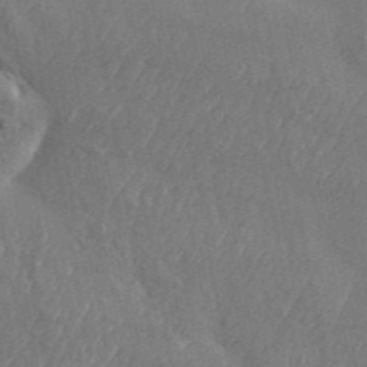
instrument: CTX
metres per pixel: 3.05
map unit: Aa
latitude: 34.0633
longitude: -134.1011
